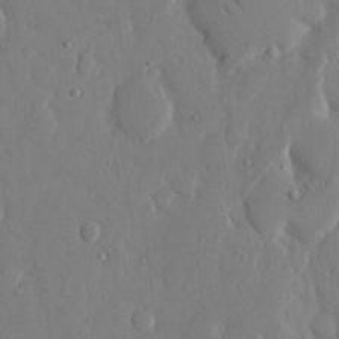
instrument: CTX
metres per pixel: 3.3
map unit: eHh
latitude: 13.5371
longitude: -69.6316
